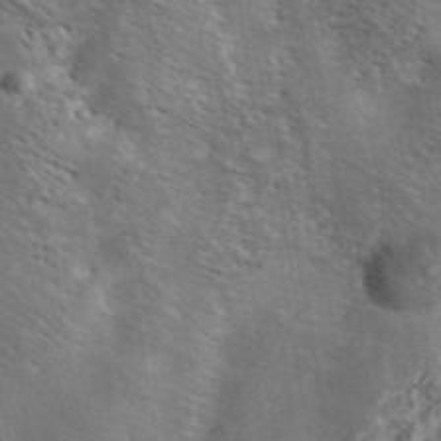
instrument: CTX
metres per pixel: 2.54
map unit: ANa
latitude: 41.8583
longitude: 49.5966
